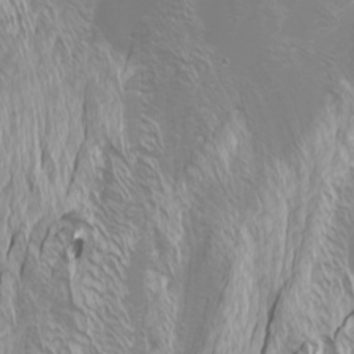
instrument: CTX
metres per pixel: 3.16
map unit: Nhu
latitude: -5.0297
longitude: -73.8206
